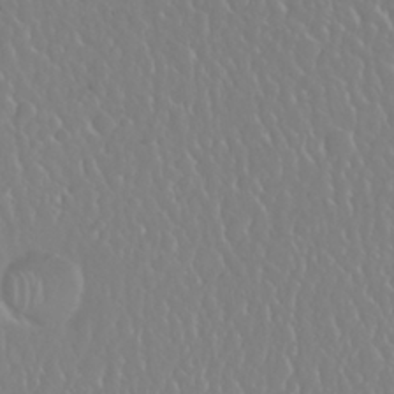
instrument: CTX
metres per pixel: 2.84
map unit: Nhu
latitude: 25.4993
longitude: -58.7435
